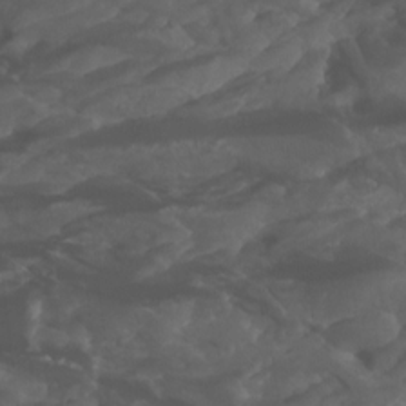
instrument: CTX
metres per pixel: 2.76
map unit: Htu
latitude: -7.1620
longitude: -66.2144
